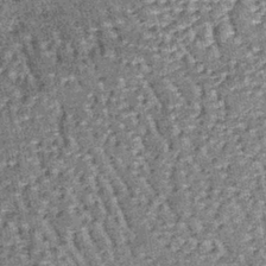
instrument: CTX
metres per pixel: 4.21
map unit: lHb
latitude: -38.5196
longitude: 64.5952
